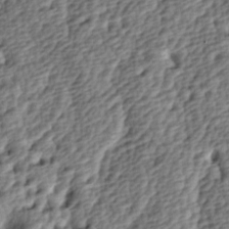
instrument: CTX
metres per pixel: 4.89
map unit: lAa
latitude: -4.3684
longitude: -122.5546
